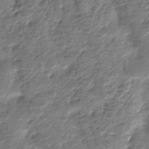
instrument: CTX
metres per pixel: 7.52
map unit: HNhu
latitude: -21.6155
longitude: 84.6896
